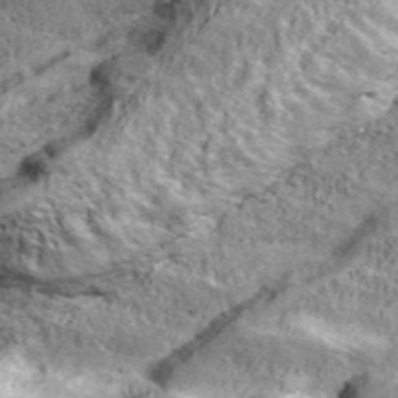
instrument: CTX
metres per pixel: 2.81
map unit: eHh
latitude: 43.5938
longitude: -88.8002
